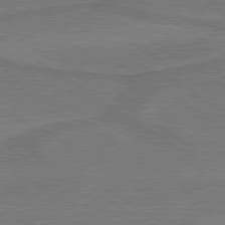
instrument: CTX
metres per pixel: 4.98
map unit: lApd
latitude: 79.9717
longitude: 165.9178
